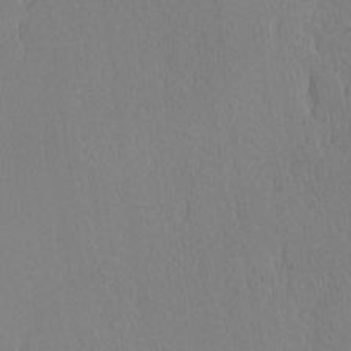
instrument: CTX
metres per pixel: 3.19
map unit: Hve
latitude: 12.3656
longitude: -90.6490
